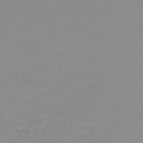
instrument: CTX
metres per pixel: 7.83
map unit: lHb
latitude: -44.0661
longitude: 56.0850
